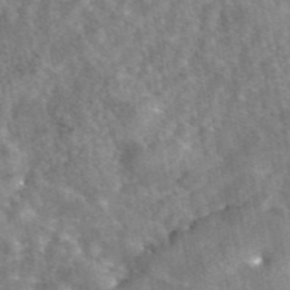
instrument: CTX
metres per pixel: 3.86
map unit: eAb
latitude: 45.3481
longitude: 107.2376
